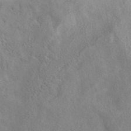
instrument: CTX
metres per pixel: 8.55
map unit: eAb
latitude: 40.3089
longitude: 105.5399
